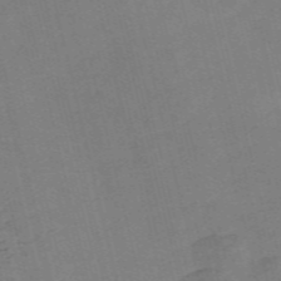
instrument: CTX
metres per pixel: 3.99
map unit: Nve
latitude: -58.5762
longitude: 51.0108
